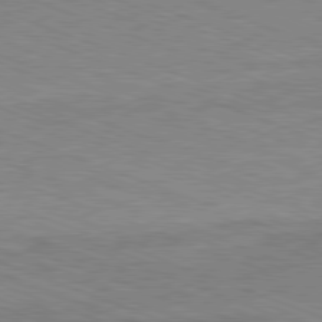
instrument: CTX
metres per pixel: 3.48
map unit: Ap
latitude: -81.3510
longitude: -74.1767
